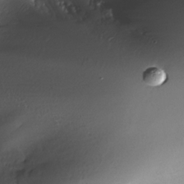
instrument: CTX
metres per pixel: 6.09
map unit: Nhe
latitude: -32.3307
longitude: -115.9528
